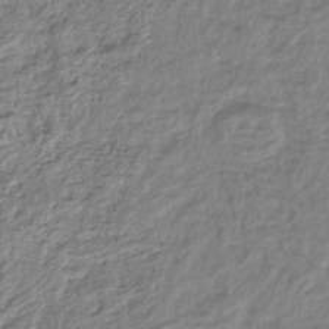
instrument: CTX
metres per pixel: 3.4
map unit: lHb
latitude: -41.7477
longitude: 70.0283
